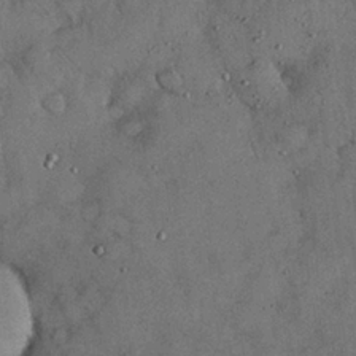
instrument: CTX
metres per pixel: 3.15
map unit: Nhu
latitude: 27.5371
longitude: -70.7246
